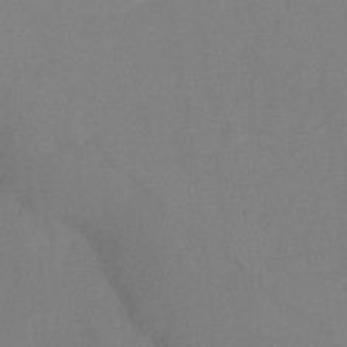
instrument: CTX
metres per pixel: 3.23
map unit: Ht
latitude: -15.0865
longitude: -56.1955
